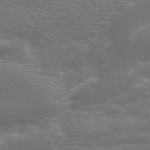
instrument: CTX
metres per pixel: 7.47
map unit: ANa
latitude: 45.0836
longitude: 30.9541
